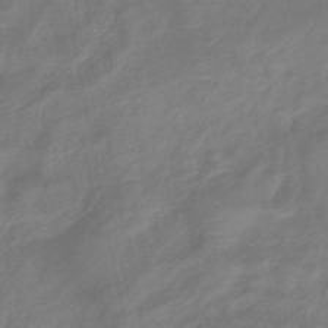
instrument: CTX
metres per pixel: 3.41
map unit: eHb
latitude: -38.7085
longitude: 76.9164
